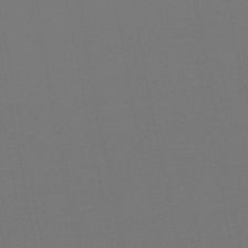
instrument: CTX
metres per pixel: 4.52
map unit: lHb
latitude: -46.9541
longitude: 67.5021
